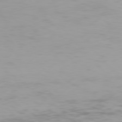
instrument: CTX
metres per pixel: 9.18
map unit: Hpe
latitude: 77.5749
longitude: -166.1011
